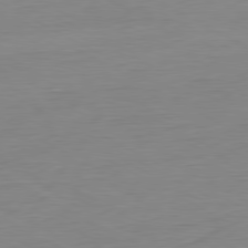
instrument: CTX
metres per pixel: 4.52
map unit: Ap
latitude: -80.6708
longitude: -78.2523
